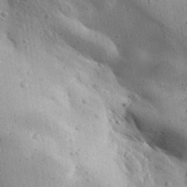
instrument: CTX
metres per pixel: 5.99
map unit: Aa
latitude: 32.1956
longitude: -133.3482
